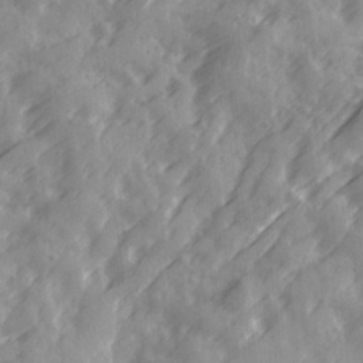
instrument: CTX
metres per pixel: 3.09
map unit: Ave
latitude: 19.3481
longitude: -131.5372
